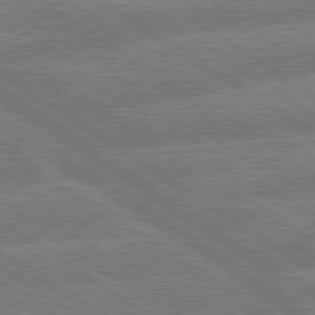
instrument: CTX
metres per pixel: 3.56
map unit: lApd
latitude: 79.6883
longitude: -161.5749
